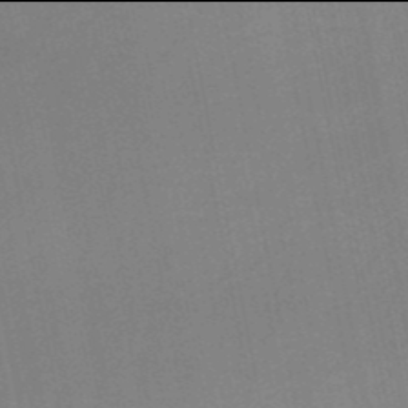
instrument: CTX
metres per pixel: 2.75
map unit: HNb
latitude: -50.0094
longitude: -42.7435
